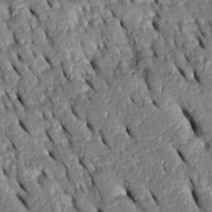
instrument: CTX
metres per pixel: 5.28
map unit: Htu
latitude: 1.0836
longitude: 149.1431
